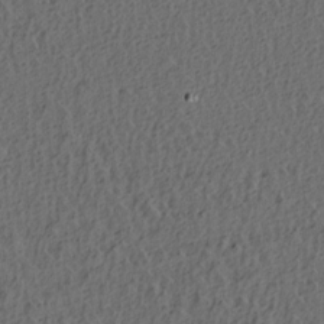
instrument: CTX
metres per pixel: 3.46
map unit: lAa
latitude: 4.4601
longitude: -113.5749
